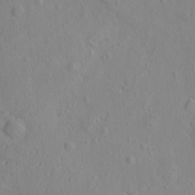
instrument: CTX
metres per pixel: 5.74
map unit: eHh
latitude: -2.9919
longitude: 19.1620
